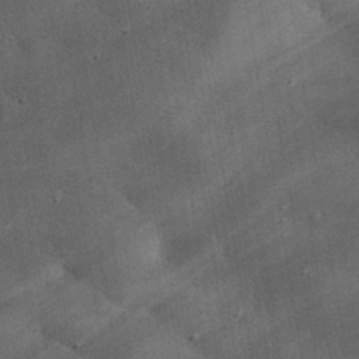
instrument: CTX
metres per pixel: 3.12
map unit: eHh
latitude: 30.4412
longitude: -79.8017
